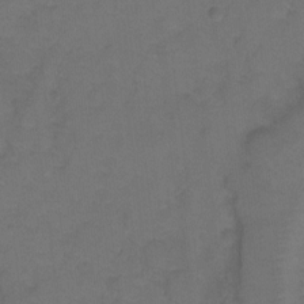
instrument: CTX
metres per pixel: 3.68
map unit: Hto
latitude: 3.7071
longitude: -32.4979
